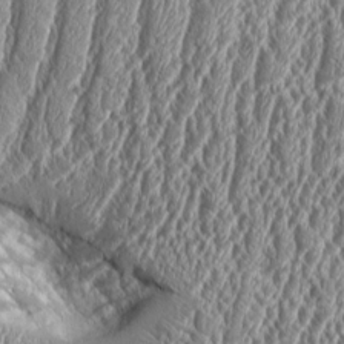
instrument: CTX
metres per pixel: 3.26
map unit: Aa
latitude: 9.4615
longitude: -129.6505
